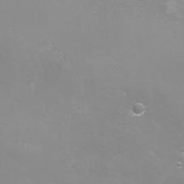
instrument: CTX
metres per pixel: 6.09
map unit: eHh
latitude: -12.8219
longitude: -59.9906
